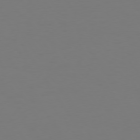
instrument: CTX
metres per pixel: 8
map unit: Hpe
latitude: 73.4049
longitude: -122.4601
